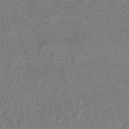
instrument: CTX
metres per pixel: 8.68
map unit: HNhu
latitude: -47.2376
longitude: 99.6533
